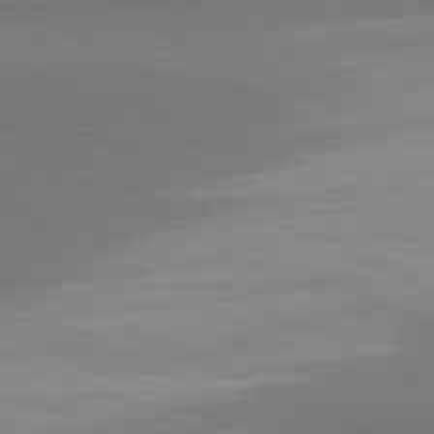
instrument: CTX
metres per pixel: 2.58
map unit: lApd
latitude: 81.3671
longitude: 157.5399
